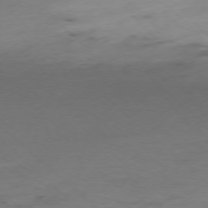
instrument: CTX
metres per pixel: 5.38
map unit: Ap
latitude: -77.1998
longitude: -91.5182
